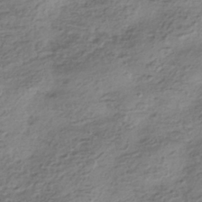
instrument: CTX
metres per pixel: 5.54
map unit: HNhu
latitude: -41.5777
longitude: 100.1038
